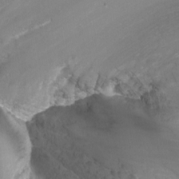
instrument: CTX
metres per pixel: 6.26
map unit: Nhu
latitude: -12.8975
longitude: -58.2900
